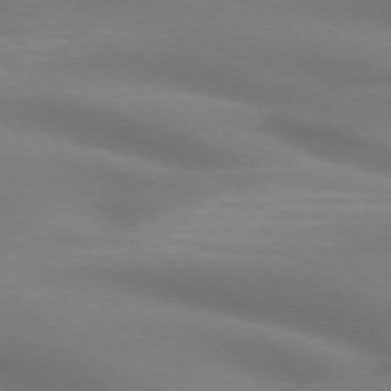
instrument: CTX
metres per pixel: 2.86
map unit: lApd
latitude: 75.0836
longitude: -60.5923
